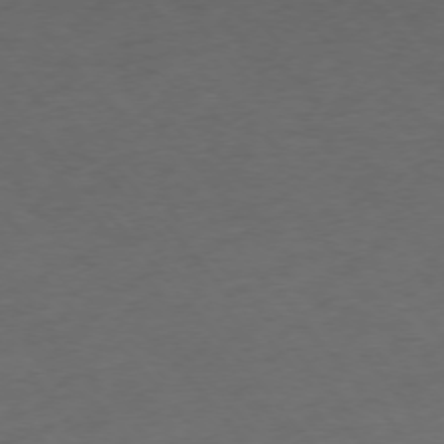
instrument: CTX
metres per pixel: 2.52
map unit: Ap
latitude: -75.6911
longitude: -66.4223
